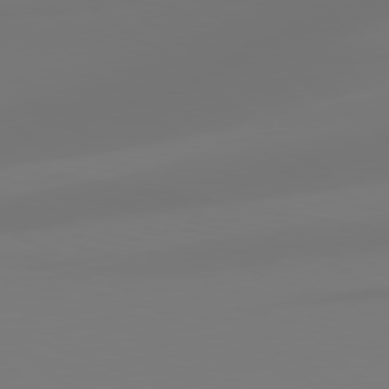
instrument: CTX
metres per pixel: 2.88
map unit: lApd
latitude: 79.1214
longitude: -174.4034
